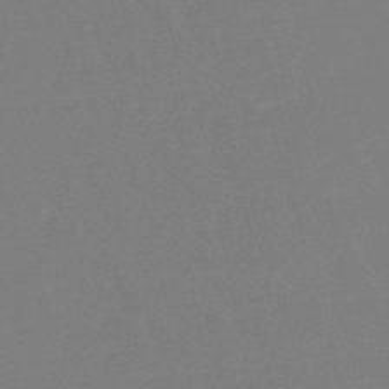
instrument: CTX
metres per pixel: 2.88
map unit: eHb
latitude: -46.8786
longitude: 80.5007
